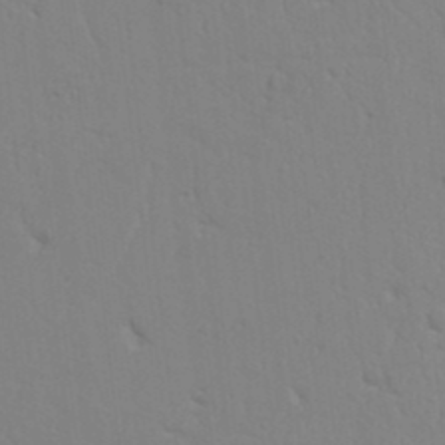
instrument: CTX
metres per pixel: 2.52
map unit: Nhu
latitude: 20.5546
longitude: -72.9703
